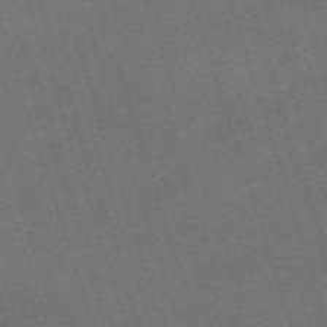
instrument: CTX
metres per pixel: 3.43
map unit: eHh
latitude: -63.5588
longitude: 49.7667
